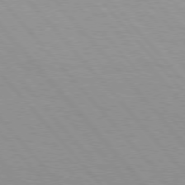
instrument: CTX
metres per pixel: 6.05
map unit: Hpe
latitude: 76.1766
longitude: -153.7639
